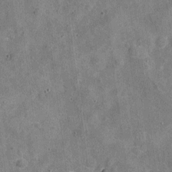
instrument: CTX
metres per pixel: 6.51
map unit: Nhu
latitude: -18.3873
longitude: -56.2333
